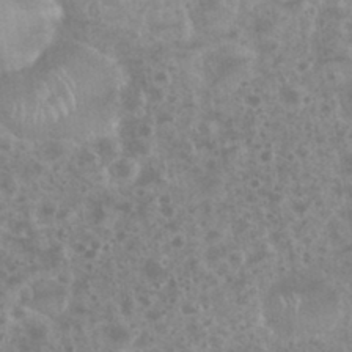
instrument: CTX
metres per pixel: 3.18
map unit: eHh
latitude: 34.7246
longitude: -61.7071
